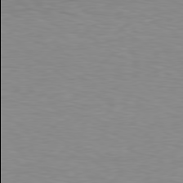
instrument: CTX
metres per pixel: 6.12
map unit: Hpe
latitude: 78.4034
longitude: -121.9906
